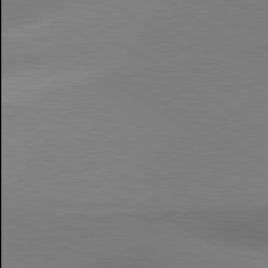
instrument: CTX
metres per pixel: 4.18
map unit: lApd
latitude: 79.5749
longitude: 178.0094
